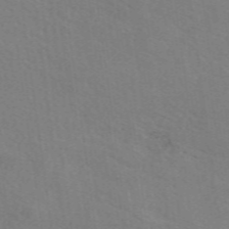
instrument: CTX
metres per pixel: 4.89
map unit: eAb
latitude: 50.6301
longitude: 112.8597
